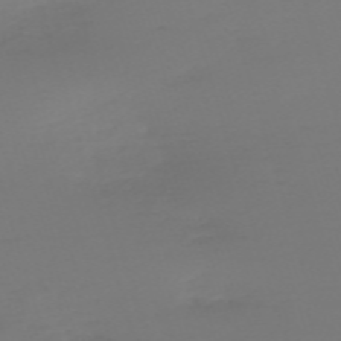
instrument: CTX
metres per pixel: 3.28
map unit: eHh
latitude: -61.5588
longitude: 51.6344
